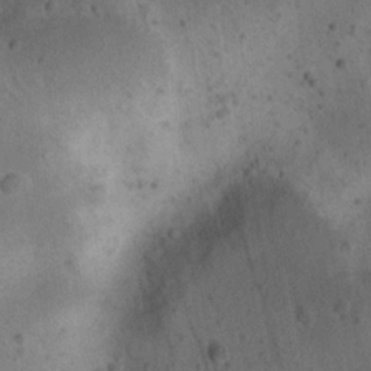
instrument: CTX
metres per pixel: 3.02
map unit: eHh
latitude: 22.8569
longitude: -70.2522
